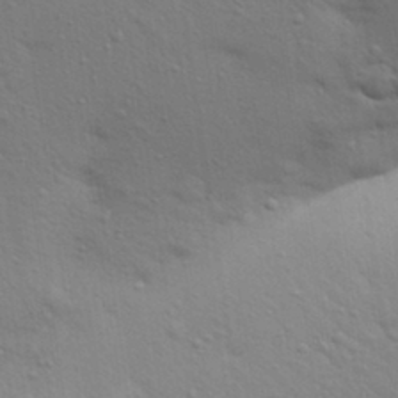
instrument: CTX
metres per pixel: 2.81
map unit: Aa
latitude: 30.4601
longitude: -147.3482
